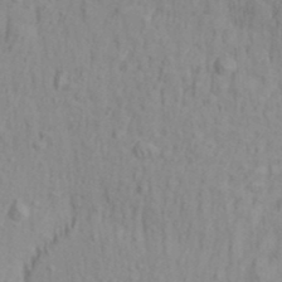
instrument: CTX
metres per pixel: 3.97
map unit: Aa
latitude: 29.7827
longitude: -139.2726
